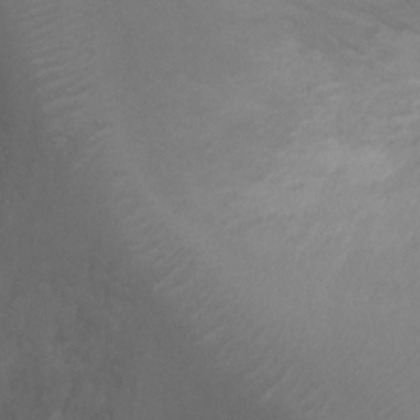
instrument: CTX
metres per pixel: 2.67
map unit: Ht
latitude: -4.6140
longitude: -17.9717
